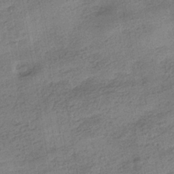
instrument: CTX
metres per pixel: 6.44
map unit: HNhu
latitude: -40.0472
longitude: 97.1242
